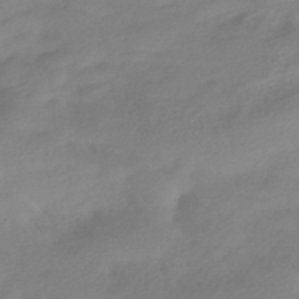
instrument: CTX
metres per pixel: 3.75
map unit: HNhu
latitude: -42.5762
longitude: 92.2173
